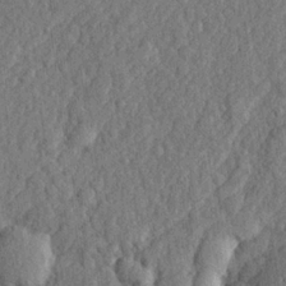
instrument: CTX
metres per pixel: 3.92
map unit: lHvf
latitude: 23.4237
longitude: 142.9163
